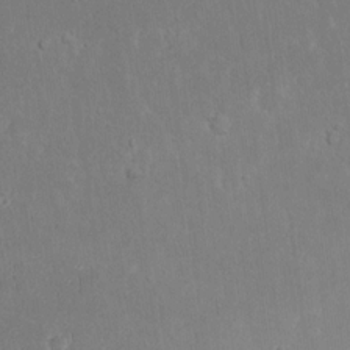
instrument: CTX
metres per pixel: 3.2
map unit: eHh
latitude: 16.8569
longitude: -72.6113
